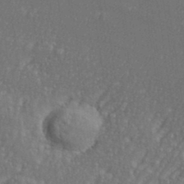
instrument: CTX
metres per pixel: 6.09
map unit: eHh
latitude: 35.5938
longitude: -133.6127
